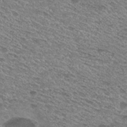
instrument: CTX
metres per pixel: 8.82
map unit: Hto
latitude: 30.2145
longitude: -47.1215
